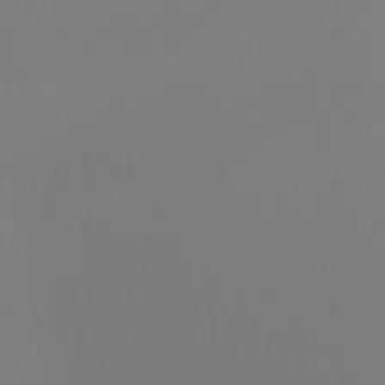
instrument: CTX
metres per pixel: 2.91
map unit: Hto
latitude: -8.2739
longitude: -48.0255
